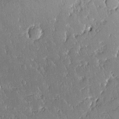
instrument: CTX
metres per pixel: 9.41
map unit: Aa
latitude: 12.0444
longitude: -127.8583
